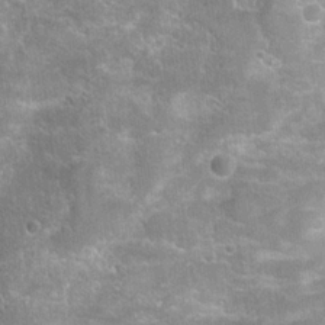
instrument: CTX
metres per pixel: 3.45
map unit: Hto
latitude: 21.5749
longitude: -43.3293
